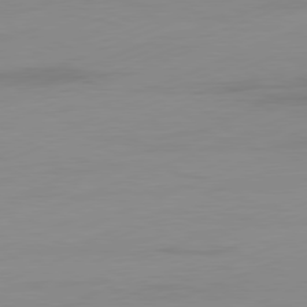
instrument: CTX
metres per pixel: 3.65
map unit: Ap
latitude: -81.6722
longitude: -86.8947
